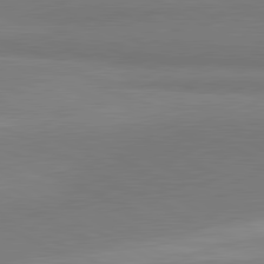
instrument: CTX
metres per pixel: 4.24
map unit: lApd
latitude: 81.2159
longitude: 158.5573
